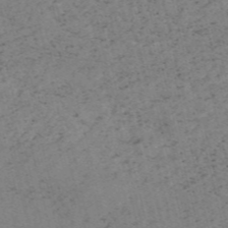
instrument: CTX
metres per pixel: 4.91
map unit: HNb
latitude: -55.1242
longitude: -47.8962
